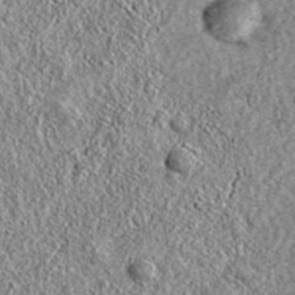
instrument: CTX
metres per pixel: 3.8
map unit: eAb
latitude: 37.7449
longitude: 110.0283
